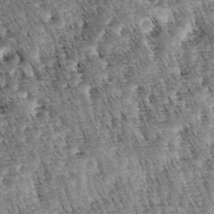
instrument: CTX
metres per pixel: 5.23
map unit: lAa
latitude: -4.1794
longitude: -122.3467
